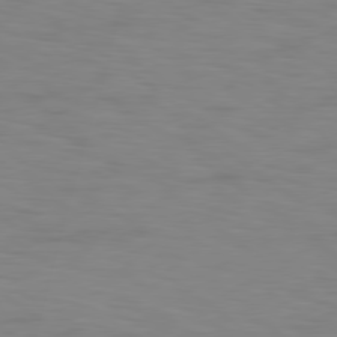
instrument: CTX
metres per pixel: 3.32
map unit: Hpe
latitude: 78.5168
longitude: 174.6896
